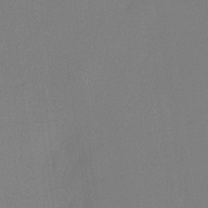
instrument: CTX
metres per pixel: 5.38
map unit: lHvf
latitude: 22.2333
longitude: 140.8219
